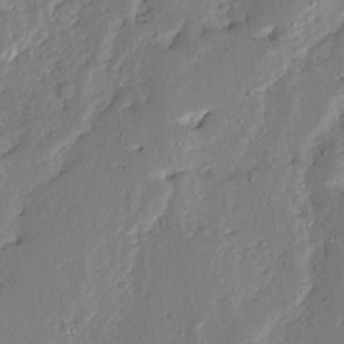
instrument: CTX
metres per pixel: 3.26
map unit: Ave
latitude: 13.1214
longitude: -135.9717
